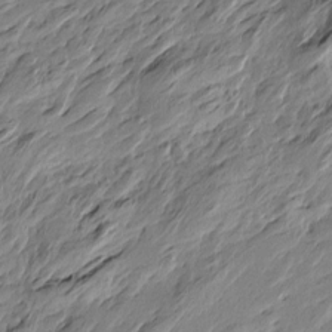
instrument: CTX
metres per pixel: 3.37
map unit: Htu
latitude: -4.6140
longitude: -177.8772
